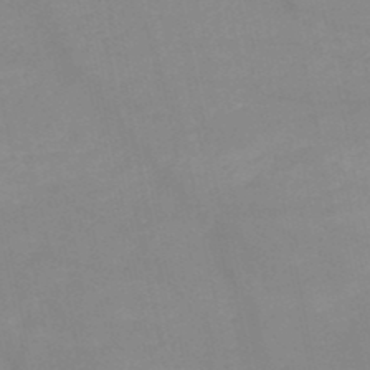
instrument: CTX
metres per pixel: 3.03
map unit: HNb
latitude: -50.3684
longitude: -40.1955
